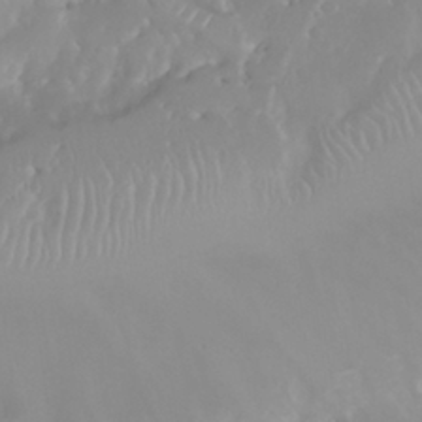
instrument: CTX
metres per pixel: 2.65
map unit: Nhu
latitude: 30.1956
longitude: -57.5371
